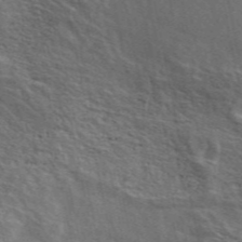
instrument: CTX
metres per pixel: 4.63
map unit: ANa
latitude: 48.3845
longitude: -75.6505
